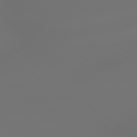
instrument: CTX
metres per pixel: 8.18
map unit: lApd
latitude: 79.2537
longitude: -174.2901
